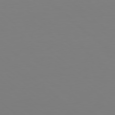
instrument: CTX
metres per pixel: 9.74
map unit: Hpe
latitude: 78.8569
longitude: -174.1200
